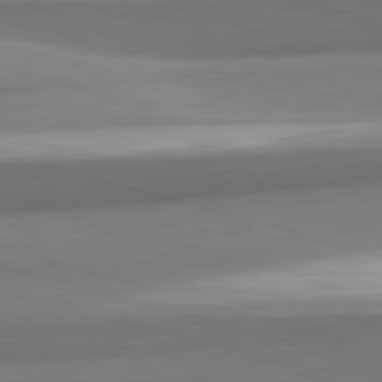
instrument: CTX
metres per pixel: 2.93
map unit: lApd
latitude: 82.4223
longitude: 160.0094
